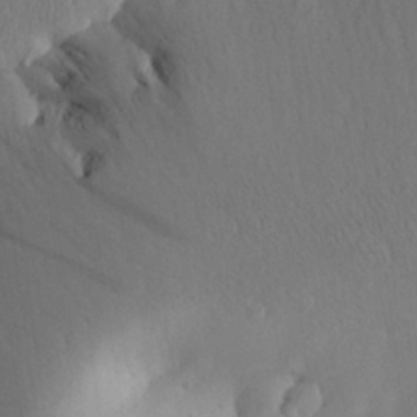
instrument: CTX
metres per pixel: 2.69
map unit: Aa
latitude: 27.3482
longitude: -145.1592
